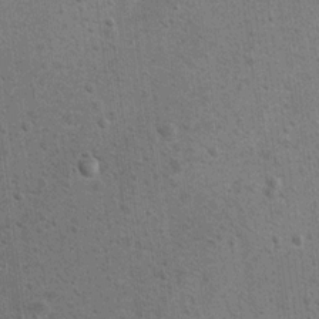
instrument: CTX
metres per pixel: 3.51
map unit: Hto
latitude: 11.2726
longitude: -36.1578
